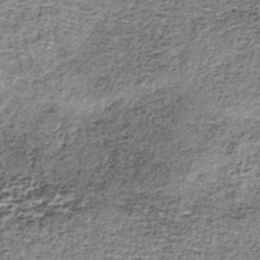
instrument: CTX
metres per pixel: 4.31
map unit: lHb
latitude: -37.7288
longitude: 65.2565
